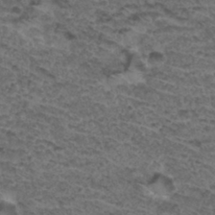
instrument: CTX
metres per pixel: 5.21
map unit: Hto
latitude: 32.9325
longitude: -47.9150
